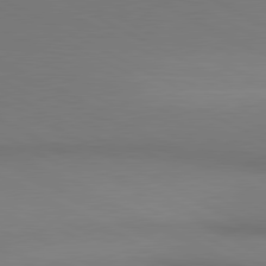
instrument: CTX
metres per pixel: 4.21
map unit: lApd
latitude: 80.8569
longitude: 145.7289
